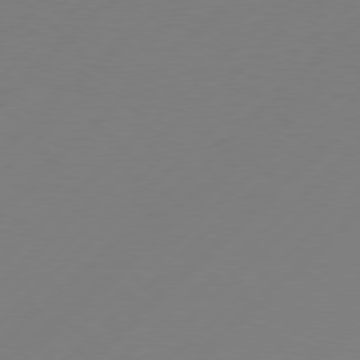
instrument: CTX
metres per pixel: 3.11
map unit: Hpe
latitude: 77.4237
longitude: -131.4049
